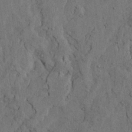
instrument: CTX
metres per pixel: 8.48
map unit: Ave
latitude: 23.9528
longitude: -133.6505
